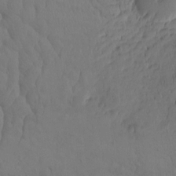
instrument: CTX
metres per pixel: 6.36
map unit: eHh
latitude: -0.5763
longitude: 15.1054
